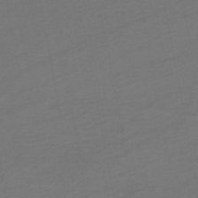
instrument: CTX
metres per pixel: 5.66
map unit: HNhu
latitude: -48.4440
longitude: 100.5951
